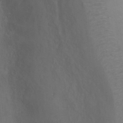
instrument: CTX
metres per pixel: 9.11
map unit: Ht
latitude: 0.8947
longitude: -35.8772
